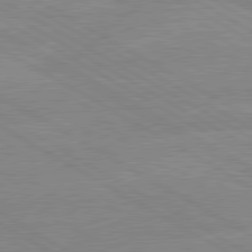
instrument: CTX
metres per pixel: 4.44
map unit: lApd
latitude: 80.1956
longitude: -126.8758
